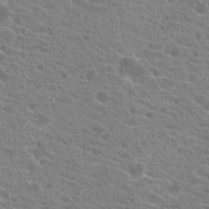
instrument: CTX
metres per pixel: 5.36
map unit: Hto
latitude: 21.8584
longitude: -38.6679
